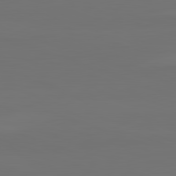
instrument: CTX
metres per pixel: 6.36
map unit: lApd
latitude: 82.4034
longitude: 144.7652
